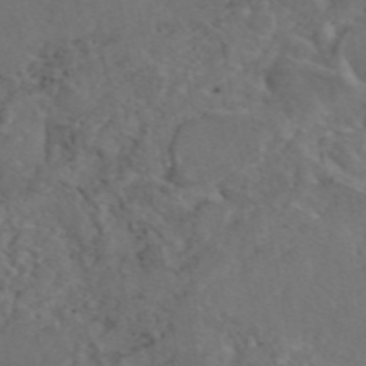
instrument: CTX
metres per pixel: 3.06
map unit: eAb
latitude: 46.3845
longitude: 114.6329
